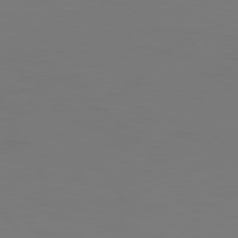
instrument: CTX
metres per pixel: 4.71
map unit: Hpe
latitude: 78.1200
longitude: -128.0633
